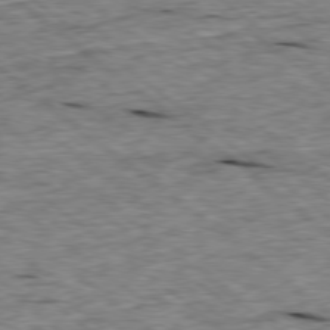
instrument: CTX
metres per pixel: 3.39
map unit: Ap
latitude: -78.8975
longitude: -88.6302
